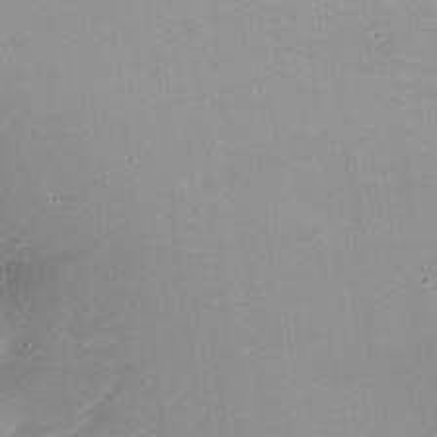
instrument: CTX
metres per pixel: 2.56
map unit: Nhu
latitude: -17.4077
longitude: -48.1011
